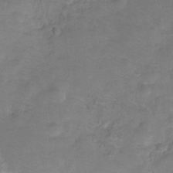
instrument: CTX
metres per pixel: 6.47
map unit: Hve
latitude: -31.4265
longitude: 96.1417
